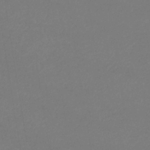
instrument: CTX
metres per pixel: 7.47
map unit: eHb
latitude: -39.0864
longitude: 75.8612
